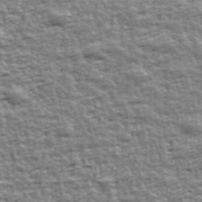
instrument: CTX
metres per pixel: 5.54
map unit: Ave
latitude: 42.5735
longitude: -112.9136
